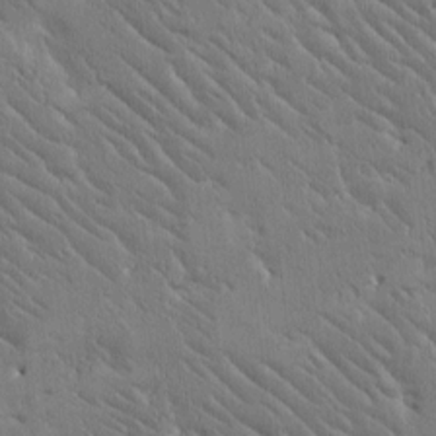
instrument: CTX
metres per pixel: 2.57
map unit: Htu
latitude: -1.8612
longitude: 176.4062
